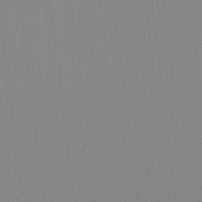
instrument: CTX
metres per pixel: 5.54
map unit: Hto
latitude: -8.1228
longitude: -48.0255
